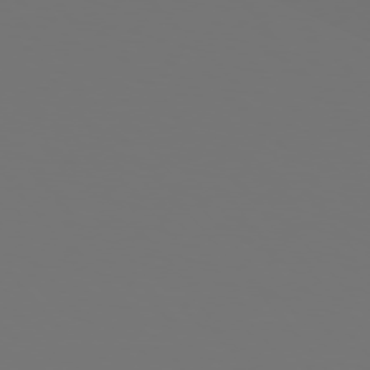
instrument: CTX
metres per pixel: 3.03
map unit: Hpe
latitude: 76.1389
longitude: -139.4804
